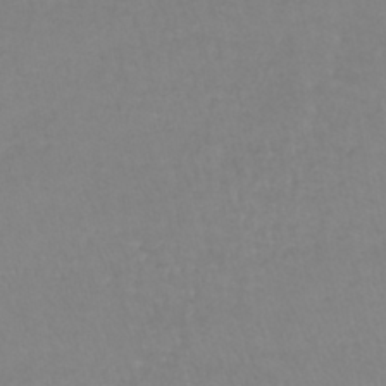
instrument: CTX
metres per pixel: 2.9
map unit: lHb
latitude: -40.6707
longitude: 65.7667
